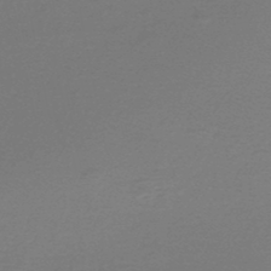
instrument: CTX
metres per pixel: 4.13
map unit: HNhu
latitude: -48.4251
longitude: 98.9730
